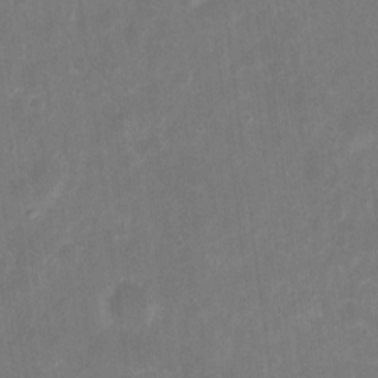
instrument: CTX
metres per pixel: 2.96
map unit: eHh
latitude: 8.3656
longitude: -71.2537
